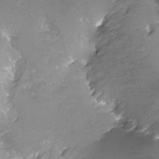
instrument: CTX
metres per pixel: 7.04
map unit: Hto
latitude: -4.4440
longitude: -35.3481
